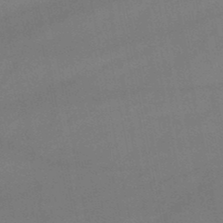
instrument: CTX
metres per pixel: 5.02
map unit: lHb
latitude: -47.6155
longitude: 62.4440
